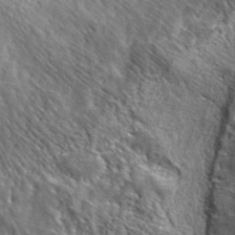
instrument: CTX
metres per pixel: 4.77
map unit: lHvf
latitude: 40.6112
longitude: -86.6868
